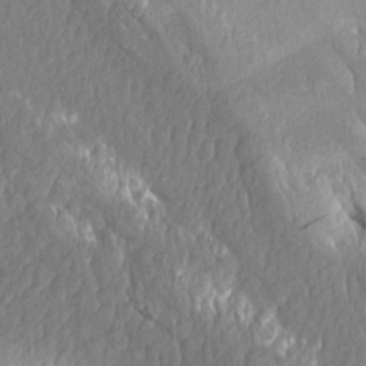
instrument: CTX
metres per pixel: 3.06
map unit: Aa
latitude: 15.6127
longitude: -145.7827
